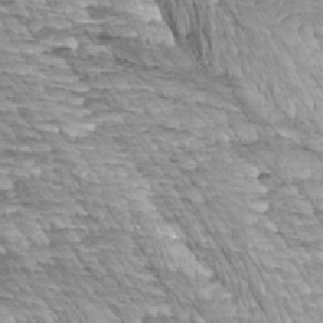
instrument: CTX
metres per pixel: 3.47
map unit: Htu
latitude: -4.3306
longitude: -73.6694
